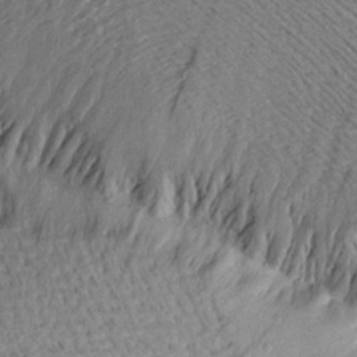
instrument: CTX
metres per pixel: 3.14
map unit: Aa
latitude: 17.7828
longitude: -145.1403
